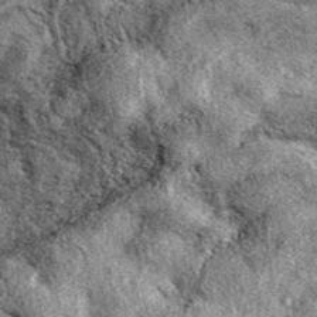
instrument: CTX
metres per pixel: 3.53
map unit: eAb
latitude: 39.4048
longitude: 110.6519
